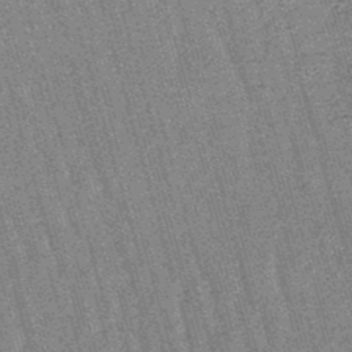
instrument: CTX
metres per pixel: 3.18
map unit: lHb
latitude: -45.9745
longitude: 77.9745
